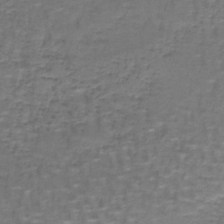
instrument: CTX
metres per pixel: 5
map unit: lHb
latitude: -43.1620
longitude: 58.1227
